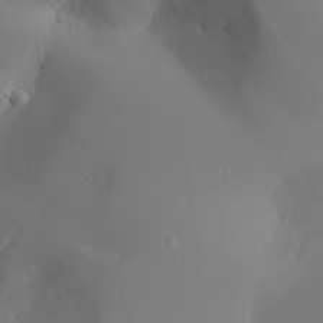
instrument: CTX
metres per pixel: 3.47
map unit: Aa
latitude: 24.5923
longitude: -127.3860
